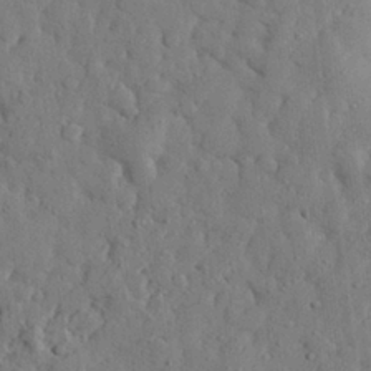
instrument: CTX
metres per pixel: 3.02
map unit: eHh
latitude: 26.9514
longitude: -77.6127
